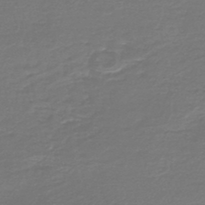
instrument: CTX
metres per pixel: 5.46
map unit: HNb
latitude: -47.4832
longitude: 52.9730
